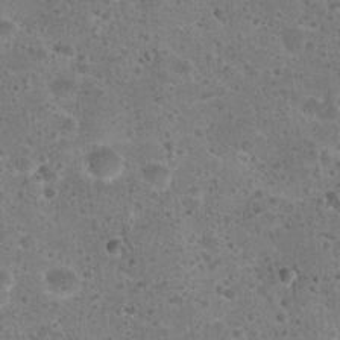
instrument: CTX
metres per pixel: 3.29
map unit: Hto
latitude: 22.7435
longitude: -49.4993
